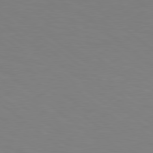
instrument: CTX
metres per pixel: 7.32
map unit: lApd
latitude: 78.9703
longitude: -177.3104
